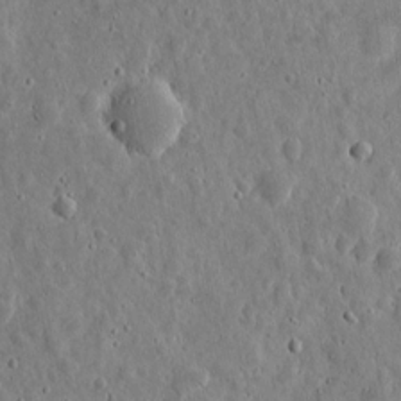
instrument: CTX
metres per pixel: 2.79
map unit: eHh
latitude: 10.1578
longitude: -73.4616
